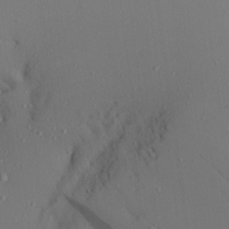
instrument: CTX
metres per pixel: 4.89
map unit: Aa
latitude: 21.1592
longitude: -145.4993
